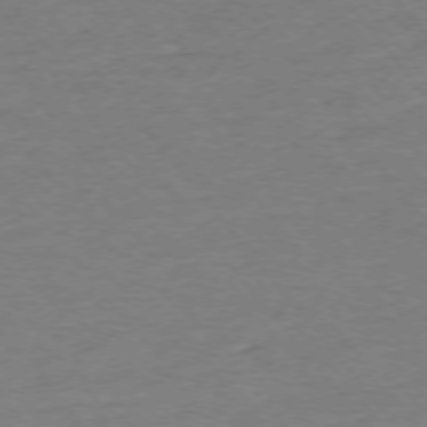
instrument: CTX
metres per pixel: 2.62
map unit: Ap
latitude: -75.2565
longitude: -81.4048
